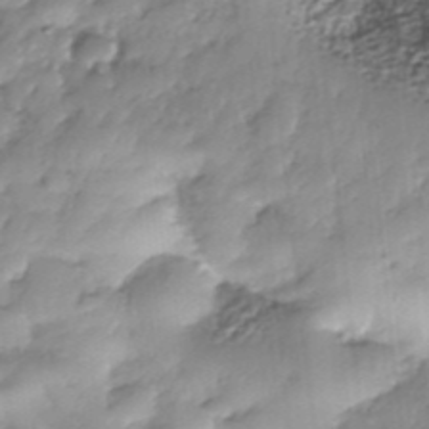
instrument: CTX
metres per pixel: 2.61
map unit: Nhe
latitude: -37.7477
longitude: -148.4601
